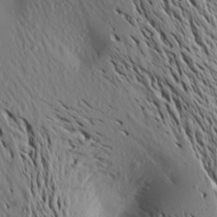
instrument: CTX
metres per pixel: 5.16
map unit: Aa
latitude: 19.5938
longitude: -148.3845
